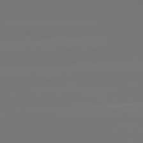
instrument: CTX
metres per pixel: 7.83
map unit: lApd
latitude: 81.4237
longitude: -148.2145
